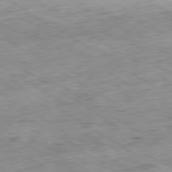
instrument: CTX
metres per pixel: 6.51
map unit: Ap
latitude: -80.0472
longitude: -72.3090
